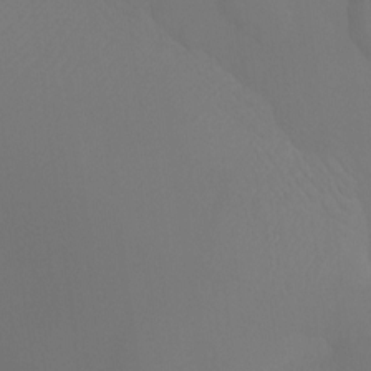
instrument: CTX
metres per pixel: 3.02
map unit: Htu
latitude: -12.8786
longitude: -48.3089
